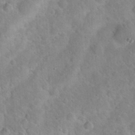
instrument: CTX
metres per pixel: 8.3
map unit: Hto
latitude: 20.2712
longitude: -49.8772
